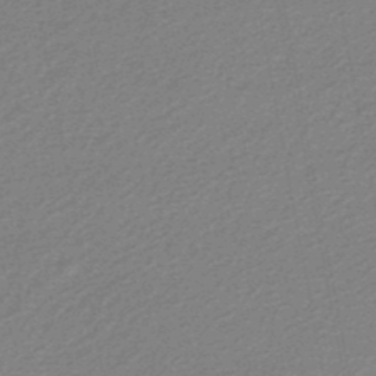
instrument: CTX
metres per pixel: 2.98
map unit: lHb
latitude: -46.9730
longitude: 58.0472
